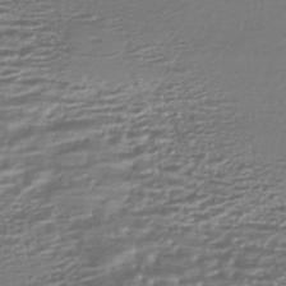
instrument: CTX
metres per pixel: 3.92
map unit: HNhu
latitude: -42.7274
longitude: 99.5210
